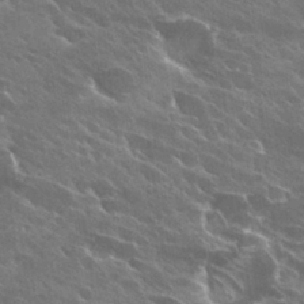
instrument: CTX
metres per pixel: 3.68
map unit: Hto
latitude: 28.1389
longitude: -41.2914
